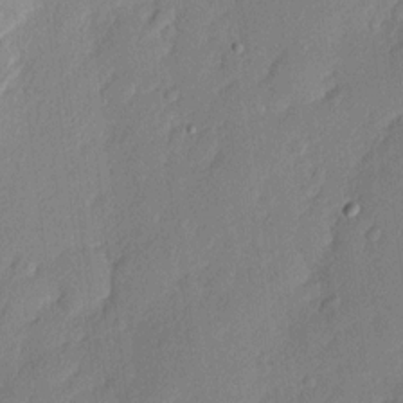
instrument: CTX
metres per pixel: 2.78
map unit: Nhu
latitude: 1.8583
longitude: -76.7813
